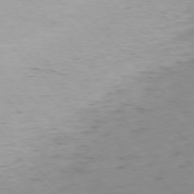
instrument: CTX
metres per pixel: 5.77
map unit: Ap
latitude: -76.5196
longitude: -65.3293
